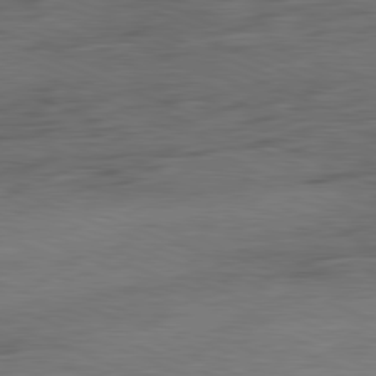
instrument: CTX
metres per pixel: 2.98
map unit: Ap
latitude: -81.9367
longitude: -83.8394
